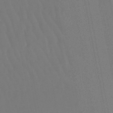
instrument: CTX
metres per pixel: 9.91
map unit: lHb
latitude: -46.8030
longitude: 77.8422
